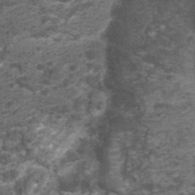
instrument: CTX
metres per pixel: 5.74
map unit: Nhu
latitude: 3.1970
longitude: -17.9150
